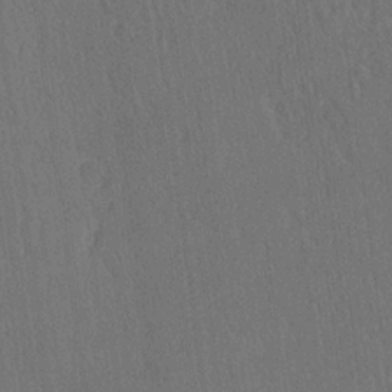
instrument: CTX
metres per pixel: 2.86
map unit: Ave
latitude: 21.2537
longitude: -136.6869
